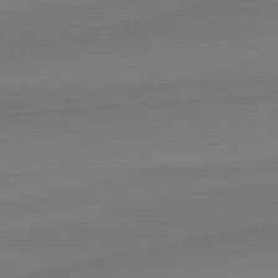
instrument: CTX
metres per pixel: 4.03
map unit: lApd
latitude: 82.5356
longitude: 170.1039
